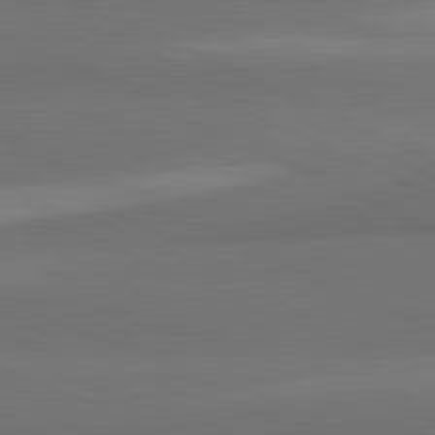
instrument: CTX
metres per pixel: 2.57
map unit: lApd
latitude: 82.1011
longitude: 157.8800
